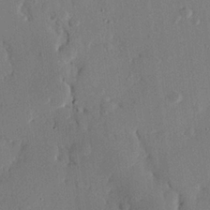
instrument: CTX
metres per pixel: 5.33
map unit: eHh
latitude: 25.4993
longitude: -80.6301
